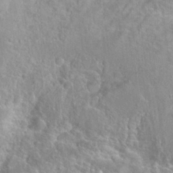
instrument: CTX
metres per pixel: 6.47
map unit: Hto
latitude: 23.5749
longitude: -38.8947
